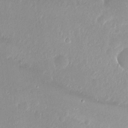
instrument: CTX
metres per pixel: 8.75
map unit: Nhu
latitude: -8.6896
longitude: -45.6316
